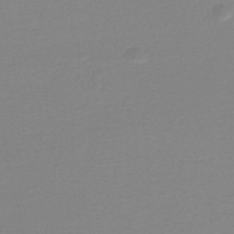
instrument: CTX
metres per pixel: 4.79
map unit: lHb
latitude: -44.4629
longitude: 55.9556
